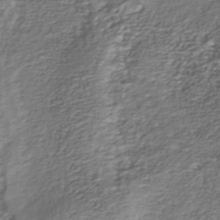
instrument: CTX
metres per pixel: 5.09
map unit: Nhu
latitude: -39.1620
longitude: -82.8757
